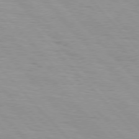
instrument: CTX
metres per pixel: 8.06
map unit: Hpe
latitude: 76.4790
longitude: -154.3845
